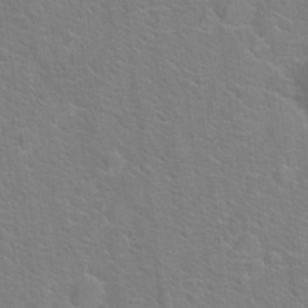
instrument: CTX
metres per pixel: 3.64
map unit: Hto
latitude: 19.2159
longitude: -44.1389
